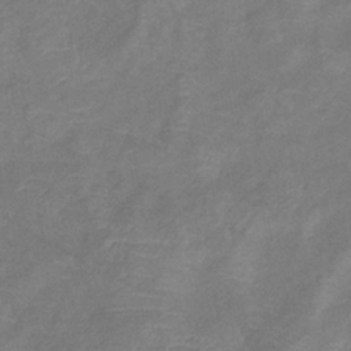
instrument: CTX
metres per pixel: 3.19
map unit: eHb
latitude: -38.3684
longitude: 75.5966
